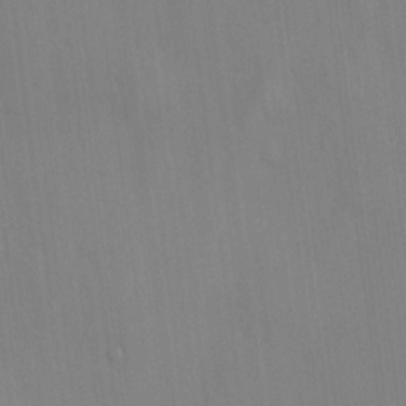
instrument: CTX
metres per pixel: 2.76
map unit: HNhu
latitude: 13.5560
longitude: 11.9367
